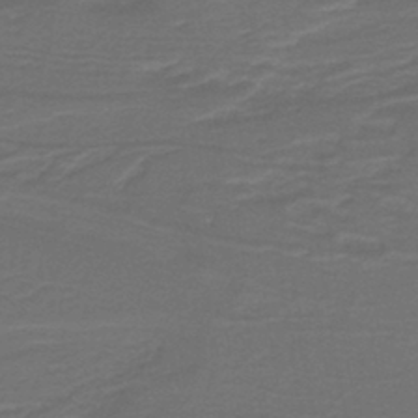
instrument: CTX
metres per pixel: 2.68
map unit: lHb
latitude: -39.8045
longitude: 55.5210
